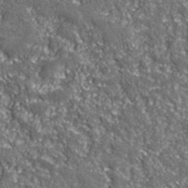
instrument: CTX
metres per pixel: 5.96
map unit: eHh
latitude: 42.7435
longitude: -91.0647
